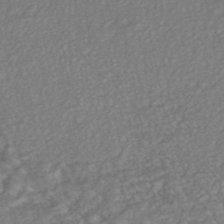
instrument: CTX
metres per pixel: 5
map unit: HNhu
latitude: -47.2376
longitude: 104.1417
